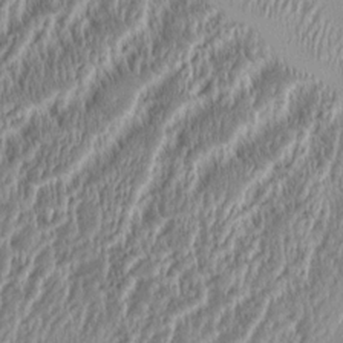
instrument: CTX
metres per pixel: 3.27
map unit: Aa
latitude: 8.9892
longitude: -130.6680
